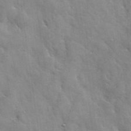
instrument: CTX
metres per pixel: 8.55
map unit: Hto
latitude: 38.5735
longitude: -43.8583
